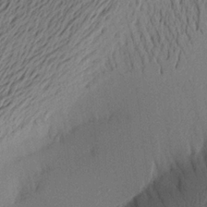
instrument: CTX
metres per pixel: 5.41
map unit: Aa
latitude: 20.9136
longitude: -144.7246
